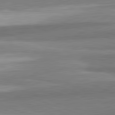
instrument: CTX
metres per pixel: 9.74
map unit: lApd
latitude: 82.2522
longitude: 179.1053
